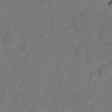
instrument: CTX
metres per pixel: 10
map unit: eHh
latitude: 12.3845
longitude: -65.8016
